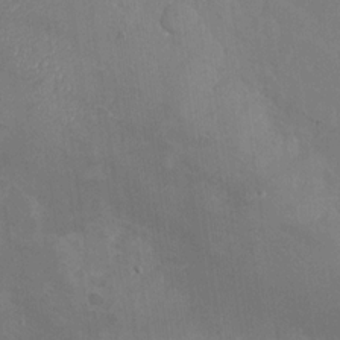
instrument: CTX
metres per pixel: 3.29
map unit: Nhu
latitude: -27.7099
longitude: -58.2145
